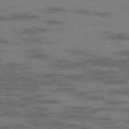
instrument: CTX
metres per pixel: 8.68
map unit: Hpe
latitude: -76.2739
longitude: -10.5924
